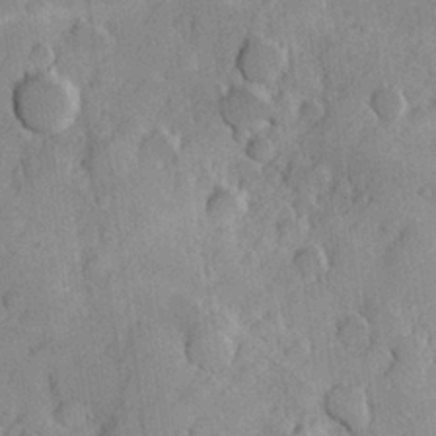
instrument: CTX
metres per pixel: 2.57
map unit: Hve
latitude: 23.7072
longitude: 147.9178
